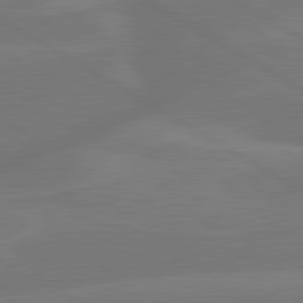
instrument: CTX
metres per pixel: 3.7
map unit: lApd
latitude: 79.9906
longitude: -143.8206
